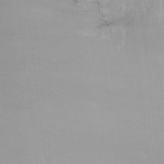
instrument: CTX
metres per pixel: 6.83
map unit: Nhu
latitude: -12.0850
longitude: -63.8584
